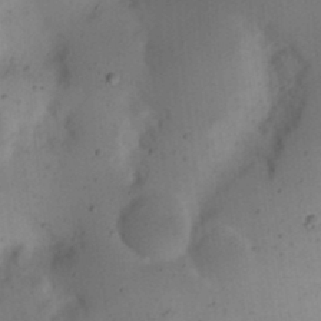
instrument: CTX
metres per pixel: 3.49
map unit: eHh
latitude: 23.4426
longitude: -70.6112
